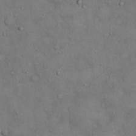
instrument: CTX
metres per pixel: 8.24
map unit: Hto
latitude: 19.0458
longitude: -60.3089
